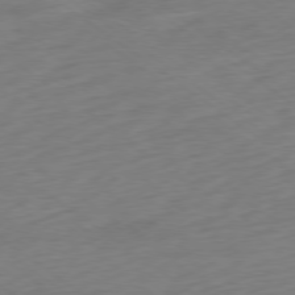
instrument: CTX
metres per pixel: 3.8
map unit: Ap
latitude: -78.9352
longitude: -68.1011
